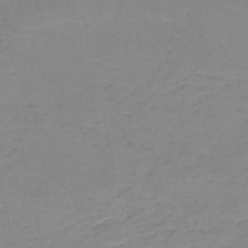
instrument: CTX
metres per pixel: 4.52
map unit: HNb
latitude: -50.1984
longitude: -51.3859
